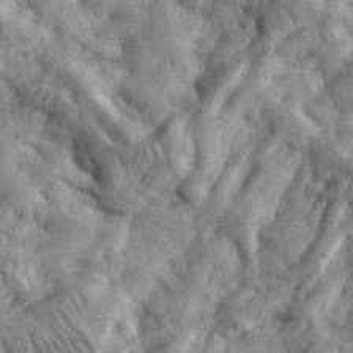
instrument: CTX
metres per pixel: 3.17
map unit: eHh
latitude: 34.9135
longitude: -68.6491
